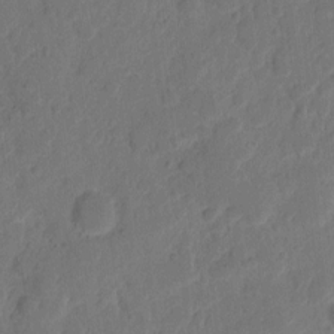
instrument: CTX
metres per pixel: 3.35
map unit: eHh
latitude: 8.7813
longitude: -65.3482
